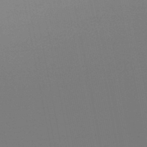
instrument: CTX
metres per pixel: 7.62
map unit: lHb
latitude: -48.7086
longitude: 69.3320
